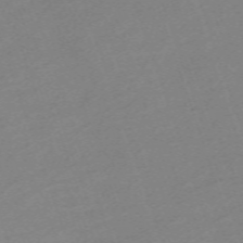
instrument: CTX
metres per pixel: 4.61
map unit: eHh
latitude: -64.5385
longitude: 50.7652
